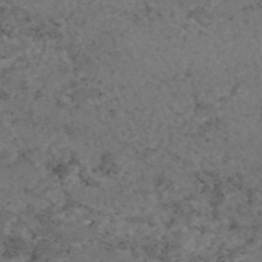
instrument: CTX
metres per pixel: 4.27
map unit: eAb
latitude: 45.8205
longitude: 115.1431
